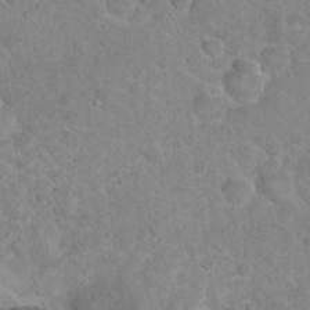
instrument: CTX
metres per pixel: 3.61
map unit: Hto
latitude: 21.1214
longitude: -48.2900
